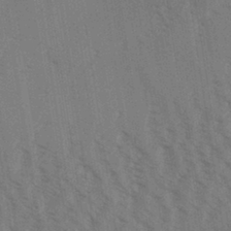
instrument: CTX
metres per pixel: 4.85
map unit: Aa
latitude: 31.5183
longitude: -139.1781
